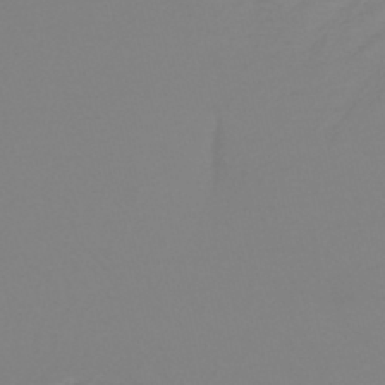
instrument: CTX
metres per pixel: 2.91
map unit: lHb
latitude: -44.3117
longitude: 54.0472
